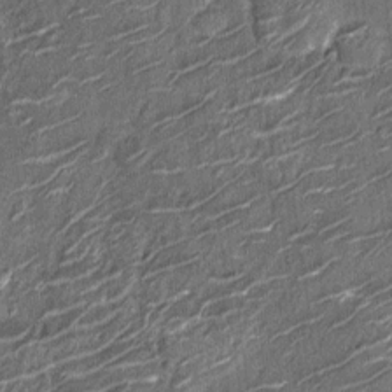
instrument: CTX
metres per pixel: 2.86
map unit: Nhu
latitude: -12.8030
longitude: -22.0255
